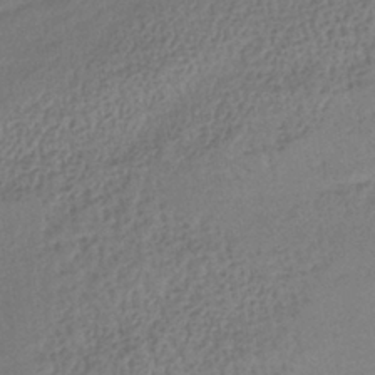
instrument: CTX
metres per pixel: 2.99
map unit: lHb
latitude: -38.7652
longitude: 68.4817
